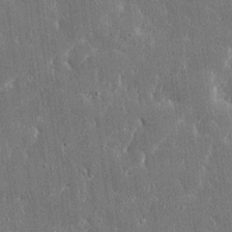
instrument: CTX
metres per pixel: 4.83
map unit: Ave
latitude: 17.4993
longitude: -139.8394
